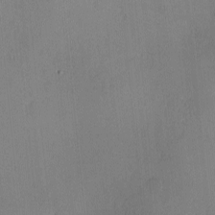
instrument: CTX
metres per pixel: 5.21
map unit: Ave
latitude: -8.2550
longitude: -121.9717
